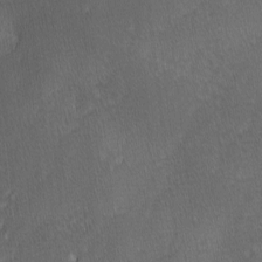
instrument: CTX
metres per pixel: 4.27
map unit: Ave
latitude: -0.4062
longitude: -113.3482
